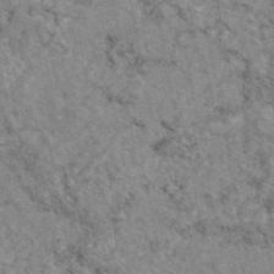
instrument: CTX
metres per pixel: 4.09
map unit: eAb
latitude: 47.4049
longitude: 112.9542
